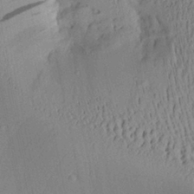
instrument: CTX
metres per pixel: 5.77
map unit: Aa
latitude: 27.8772
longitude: -134.8947
